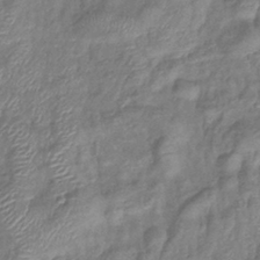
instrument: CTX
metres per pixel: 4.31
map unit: eHb
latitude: -39.2376
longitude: 78.2739
